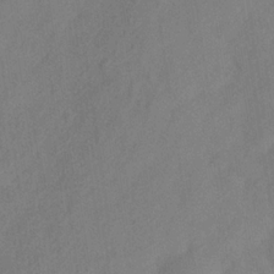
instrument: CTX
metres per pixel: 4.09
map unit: Hve
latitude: -32.7841
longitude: 92.0661
